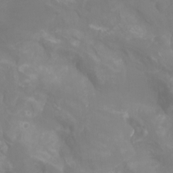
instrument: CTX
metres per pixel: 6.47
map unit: Nhu
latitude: -14.1606
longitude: -62.8758
